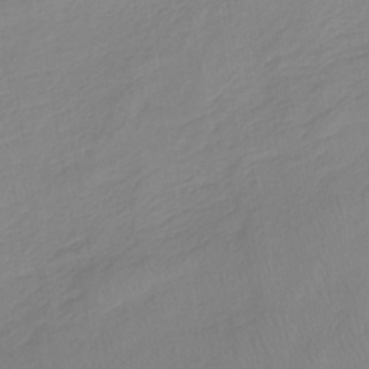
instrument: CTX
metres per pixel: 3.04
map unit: lHb
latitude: -40.2550
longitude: 65.7667
